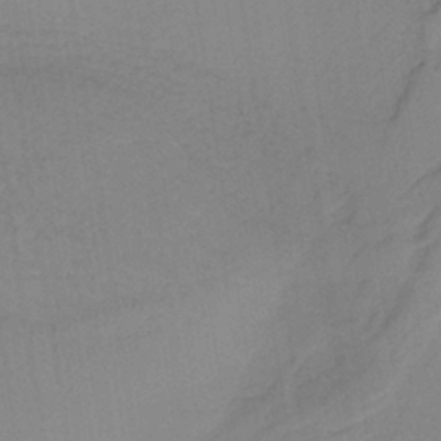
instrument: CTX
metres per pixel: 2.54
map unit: HNb
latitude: -35.3888
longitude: 56.8786
